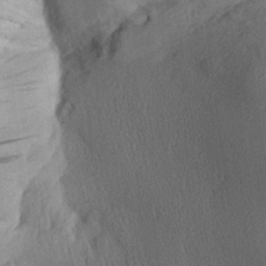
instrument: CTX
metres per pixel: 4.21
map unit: Aa
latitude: 28.8380
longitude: -136.8569
